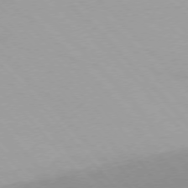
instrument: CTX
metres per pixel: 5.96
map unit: Ap
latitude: -76.2928
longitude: -76.4790
